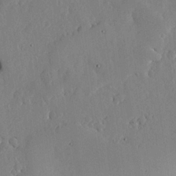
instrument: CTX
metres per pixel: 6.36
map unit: lHvf
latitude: 18.3845
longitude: -114.5356
